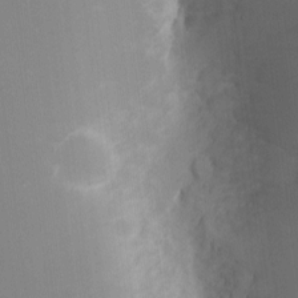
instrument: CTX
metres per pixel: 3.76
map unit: eHh
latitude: -2.1227
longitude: -80.0822
